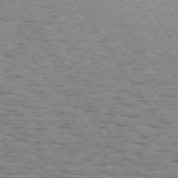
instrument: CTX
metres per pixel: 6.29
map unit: Hpe
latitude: 73.4616
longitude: -134.2522
